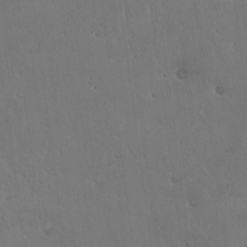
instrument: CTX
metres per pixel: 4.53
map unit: Hto
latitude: 17.8205
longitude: -59.8205
